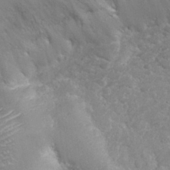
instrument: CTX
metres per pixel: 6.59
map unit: eHh
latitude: 32.1389
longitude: -61.3859
